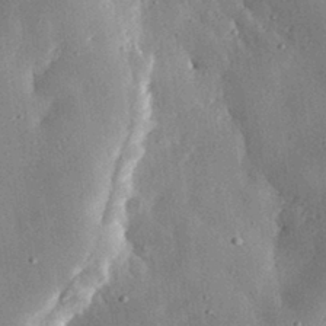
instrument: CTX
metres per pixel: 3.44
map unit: eHh
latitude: 30.9703
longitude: -80.4412
